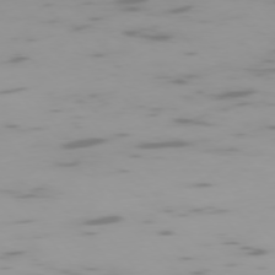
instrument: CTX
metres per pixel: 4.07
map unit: Ap
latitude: -75.7478
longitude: -67.1403
